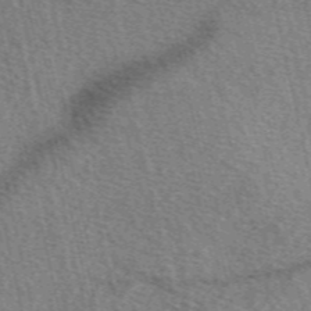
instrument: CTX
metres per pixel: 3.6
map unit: eAb
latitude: 50.2711
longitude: 113.8045
